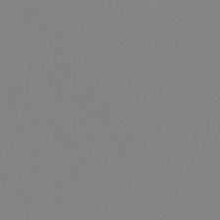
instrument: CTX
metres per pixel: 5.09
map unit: HNb
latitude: -45.2376
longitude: -42.4601
